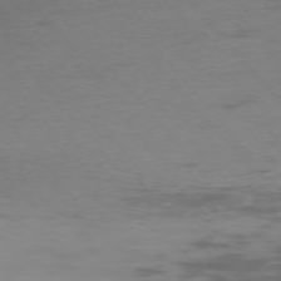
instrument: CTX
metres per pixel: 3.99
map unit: Ap
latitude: -75.9745
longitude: -66.5545
